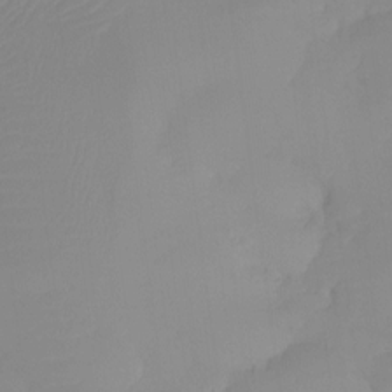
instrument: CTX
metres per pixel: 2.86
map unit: Htu
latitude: -13.5777
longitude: -49.8961
